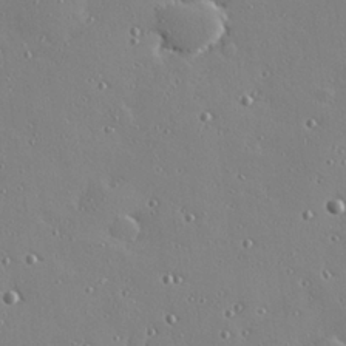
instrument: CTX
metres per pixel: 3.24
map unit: Hve
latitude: 26.2523
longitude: -92.9324
